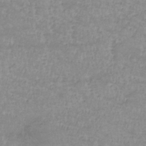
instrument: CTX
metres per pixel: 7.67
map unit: lHb
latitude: -33.6344
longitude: 70.3306
